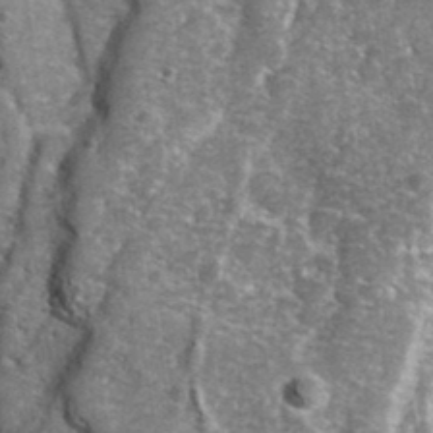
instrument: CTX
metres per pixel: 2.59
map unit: Ave
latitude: 36.9136
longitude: -110.1011
